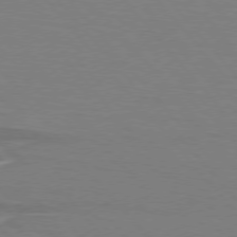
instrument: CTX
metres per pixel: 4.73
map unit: lApd
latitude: 75.6883
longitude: -80.8947
